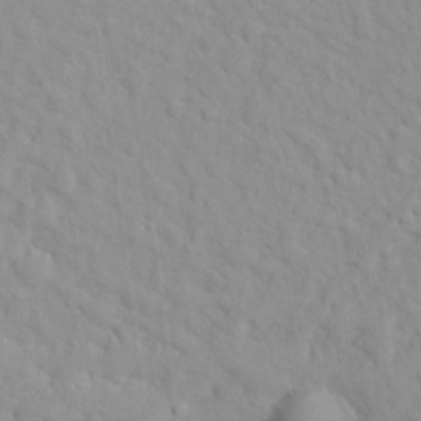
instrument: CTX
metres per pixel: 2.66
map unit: Hto
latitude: 16.4790
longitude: -36.3656
